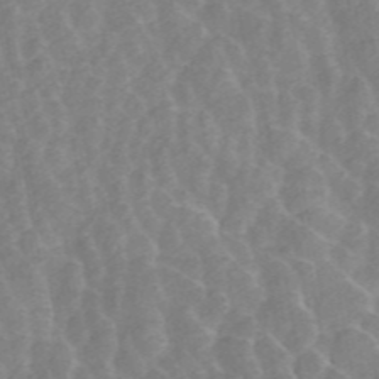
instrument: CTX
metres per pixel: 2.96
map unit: ANa
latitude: 46.2334
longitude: 22.3118
